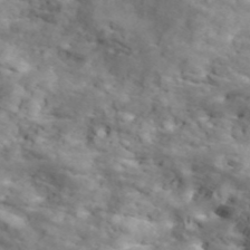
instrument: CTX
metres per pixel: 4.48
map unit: ANa
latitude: 41.7450
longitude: 14.7086
